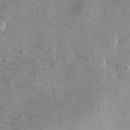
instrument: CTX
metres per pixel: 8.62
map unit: Hto
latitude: 11.9339
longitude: -36.5546
